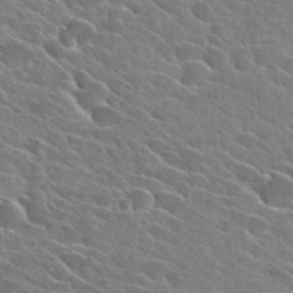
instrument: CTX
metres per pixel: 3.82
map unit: Hto
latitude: 26.9136
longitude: -42.7624
